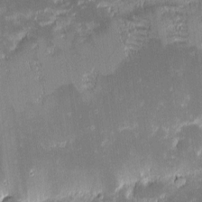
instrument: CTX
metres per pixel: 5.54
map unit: eHh
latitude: -2.0283
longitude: -86.4412
